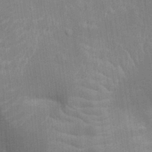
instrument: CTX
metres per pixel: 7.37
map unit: Ht
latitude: -11.3699
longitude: -22.4412
